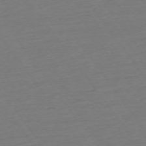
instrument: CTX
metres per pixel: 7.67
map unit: Ap
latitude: -74.7464
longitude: -80.6679
